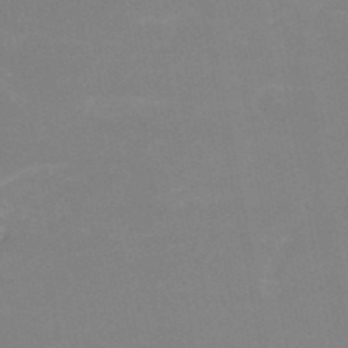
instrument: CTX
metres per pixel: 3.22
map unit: HNb
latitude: -50.4062
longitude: -50.7246
